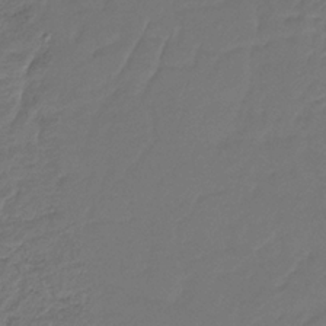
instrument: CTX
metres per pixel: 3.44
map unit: HNb
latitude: -34.2362
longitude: 60.9164
